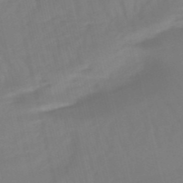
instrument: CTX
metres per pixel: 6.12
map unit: lHb
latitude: -49.5588
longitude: 76.1984
